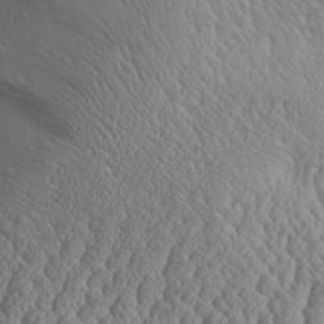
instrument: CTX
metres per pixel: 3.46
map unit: Aa
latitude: 29.8583
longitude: -137.7828
